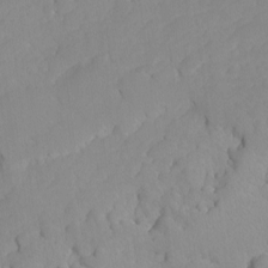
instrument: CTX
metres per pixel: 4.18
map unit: Ave
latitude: -8.5763
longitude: -117.0459
